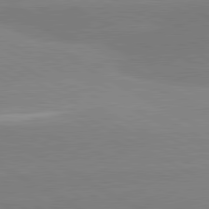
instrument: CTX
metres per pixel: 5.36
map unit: lApd
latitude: 80.7624
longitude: -152.8758
